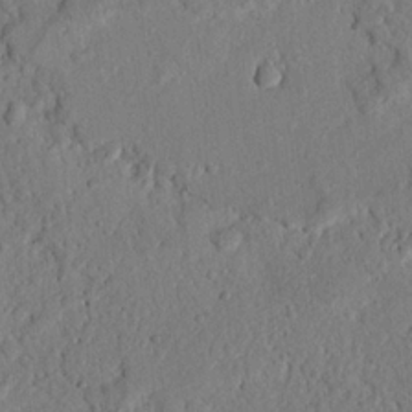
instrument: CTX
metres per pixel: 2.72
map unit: Nhu
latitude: 20.7058
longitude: -78.0255
